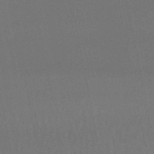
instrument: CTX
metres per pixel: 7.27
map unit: lHb
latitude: -48.2740
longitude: 62.7085
